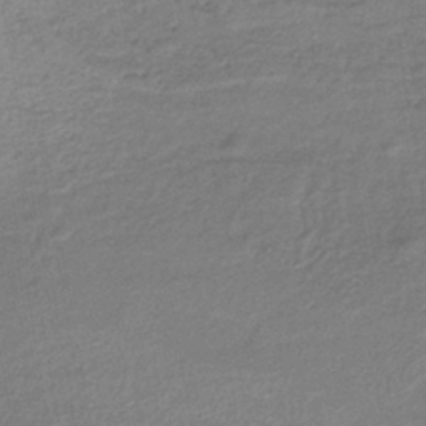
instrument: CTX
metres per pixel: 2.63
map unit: lHb
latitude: -40.6707
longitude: 69.3887
